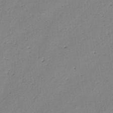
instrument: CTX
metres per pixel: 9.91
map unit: eHh
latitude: -45.4077
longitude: -28.6301
